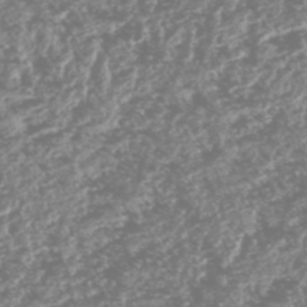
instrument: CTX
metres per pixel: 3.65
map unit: HNhu
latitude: -48.1984
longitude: 31.1053
